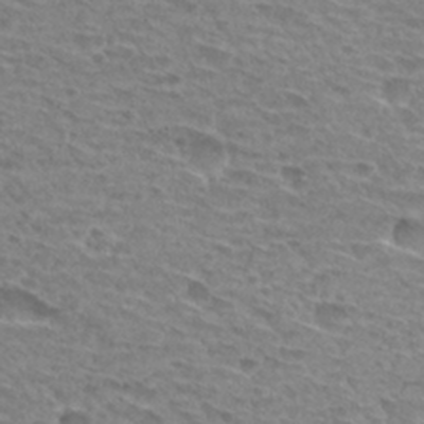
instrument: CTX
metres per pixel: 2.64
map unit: Hto
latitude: 30.8569
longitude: -47.9150
